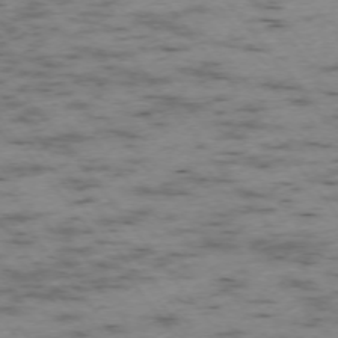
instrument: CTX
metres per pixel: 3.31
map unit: Ap
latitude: -73.8422
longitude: -73.6127
